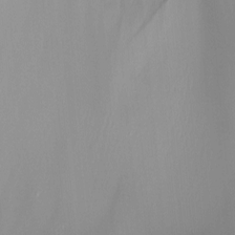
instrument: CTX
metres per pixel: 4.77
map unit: Nhu
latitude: -9.3132
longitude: -78.5546
